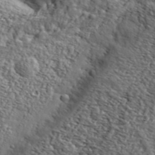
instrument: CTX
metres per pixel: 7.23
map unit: eHh
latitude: 36.2523
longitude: -80.7246
